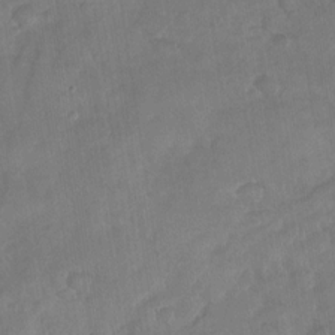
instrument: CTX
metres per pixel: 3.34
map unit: Nhu
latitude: -29.2187
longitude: -62.3845
